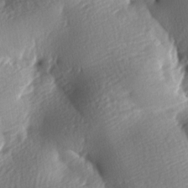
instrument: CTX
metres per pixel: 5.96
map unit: lAa
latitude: -8.5196
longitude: -126.1578
